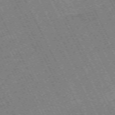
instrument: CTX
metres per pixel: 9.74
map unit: Hpe
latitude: -71.0675
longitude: 10.5196
